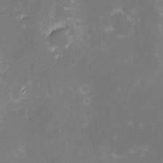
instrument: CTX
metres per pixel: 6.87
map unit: eHh
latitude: -2.4251
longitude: -86.1767
